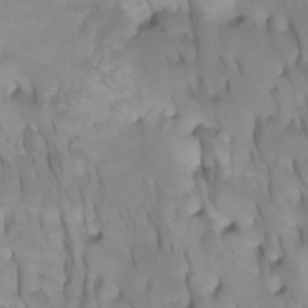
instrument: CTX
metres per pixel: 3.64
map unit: Htu
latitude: -4.6707
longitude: -76.9513
